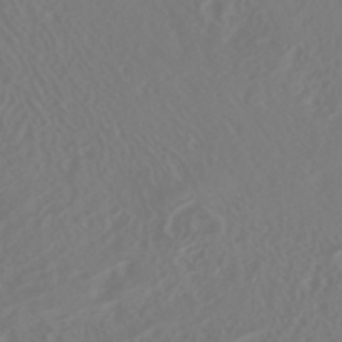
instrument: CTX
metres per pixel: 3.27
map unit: HNhu
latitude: -40.5385
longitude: 99.8044
